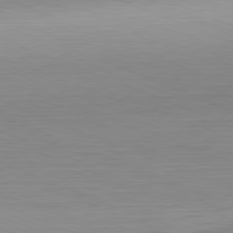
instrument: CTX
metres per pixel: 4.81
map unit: Hpe
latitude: -81.5399
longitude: 9.4265
